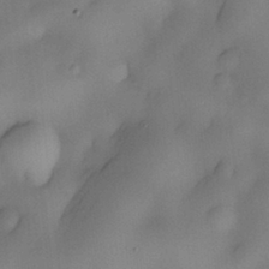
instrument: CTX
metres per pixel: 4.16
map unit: eHh
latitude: -22.3495
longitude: 15.7667
